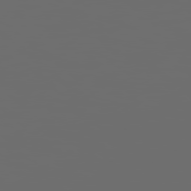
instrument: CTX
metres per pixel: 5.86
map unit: Hpe
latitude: 78.3279
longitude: 176.5385
